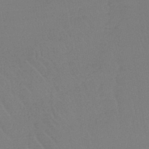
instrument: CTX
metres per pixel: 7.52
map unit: lHb
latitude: -45.0486
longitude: 68.2361
